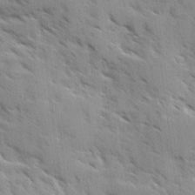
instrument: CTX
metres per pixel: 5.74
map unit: Ave
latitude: 10.4223
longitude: -102.8947
